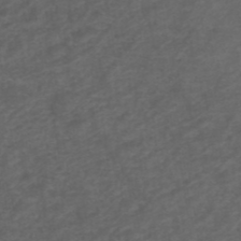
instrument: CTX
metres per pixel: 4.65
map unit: ANa
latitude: 39.3104
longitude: 23.1620
